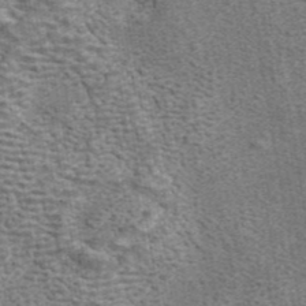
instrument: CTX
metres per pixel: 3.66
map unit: ANa
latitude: 41.8772
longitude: 13.3699
